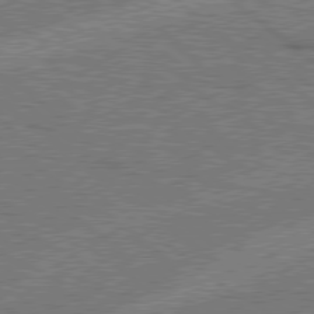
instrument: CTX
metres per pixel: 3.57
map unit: Hpe
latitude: 78.4412
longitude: -158.8569
